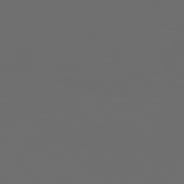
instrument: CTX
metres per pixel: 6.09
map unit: Hpe
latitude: 76.4412
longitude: -140.8946
